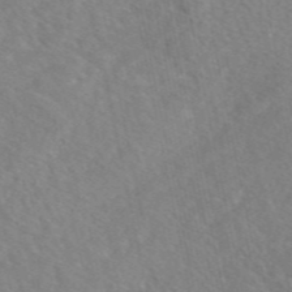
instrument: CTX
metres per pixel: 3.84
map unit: eAb
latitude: 48.5357
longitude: 117.4643
